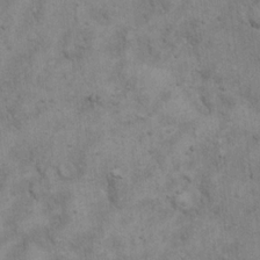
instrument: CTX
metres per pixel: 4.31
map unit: Hto
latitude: 18.4223
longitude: -61.1025
